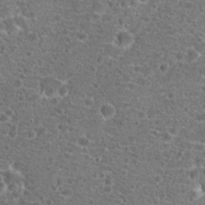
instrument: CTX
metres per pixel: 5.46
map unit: Hto
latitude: 18.8569
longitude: -41.2348
